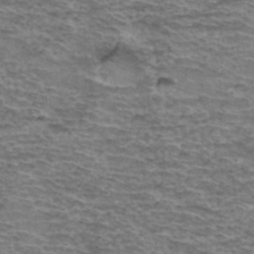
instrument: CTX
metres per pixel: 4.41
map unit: Hto
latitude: 37.2348
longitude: -43.3482
